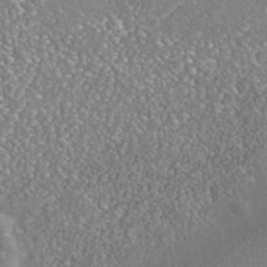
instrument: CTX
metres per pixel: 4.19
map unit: Nhe
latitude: -40.8219
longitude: -100.9703
